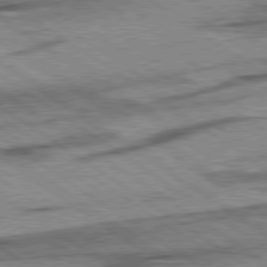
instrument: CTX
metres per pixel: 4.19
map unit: lApd
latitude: 78.4223
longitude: -54.1956
